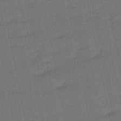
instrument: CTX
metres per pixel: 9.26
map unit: eHb
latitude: -49.8234
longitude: 78.3684
